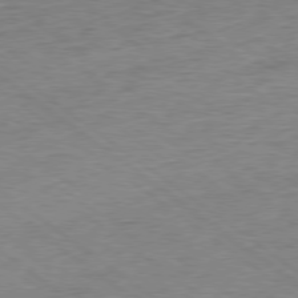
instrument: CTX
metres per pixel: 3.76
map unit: Ap
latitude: -79.0864
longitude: -49.5749
